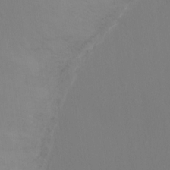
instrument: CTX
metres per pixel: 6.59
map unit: Ht
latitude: -16.4062
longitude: -41.2914
